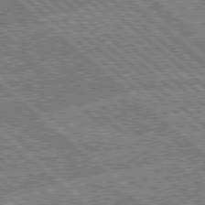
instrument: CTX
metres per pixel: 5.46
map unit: Hpe
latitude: 78.4601
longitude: -159.4049
